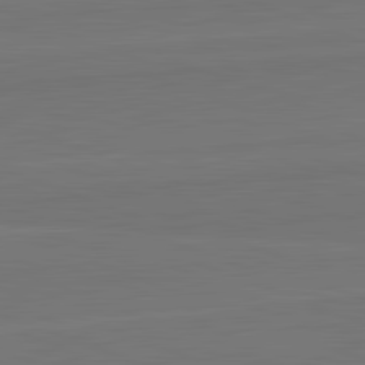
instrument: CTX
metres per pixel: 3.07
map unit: lApd
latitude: 82.5167
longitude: 165.2943
